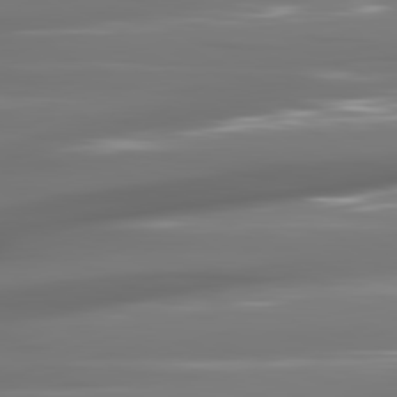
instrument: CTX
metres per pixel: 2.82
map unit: lApd
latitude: 81.1214
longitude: -140.3467
